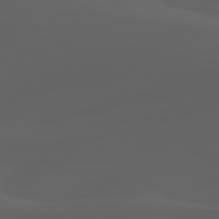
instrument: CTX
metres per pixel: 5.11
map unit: lApd
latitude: 80.0444
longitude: -92.9513
